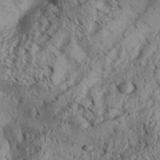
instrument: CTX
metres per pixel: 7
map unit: Aa
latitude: 31.6127
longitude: -136.7058
